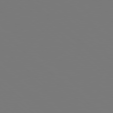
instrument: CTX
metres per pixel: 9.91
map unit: Hpe
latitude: 78.1200
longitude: -163.4994
